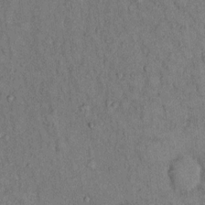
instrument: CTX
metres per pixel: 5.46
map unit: Hto
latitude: 12.8947
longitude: -60.8002
